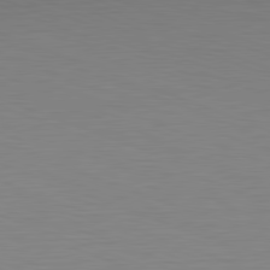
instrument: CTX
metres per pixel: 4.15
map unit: Hpe
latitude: -82.1228
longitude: 9.4076
